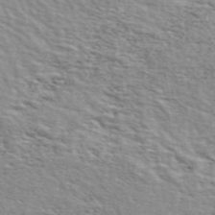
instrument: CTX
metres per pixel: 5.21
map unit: ANa
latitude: 48.8380
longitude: -74.3278
